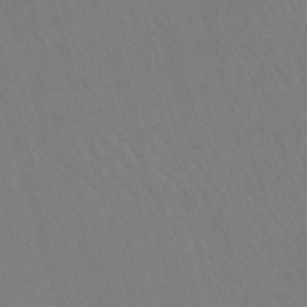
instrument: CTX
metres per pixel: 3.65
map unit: lHb
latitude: -43.9745
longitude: 77.3510
